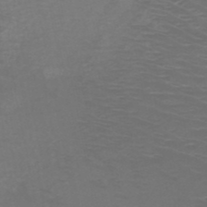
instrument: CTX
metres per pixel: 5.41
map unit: HNb
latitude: -49.1242
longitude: -46.6680
